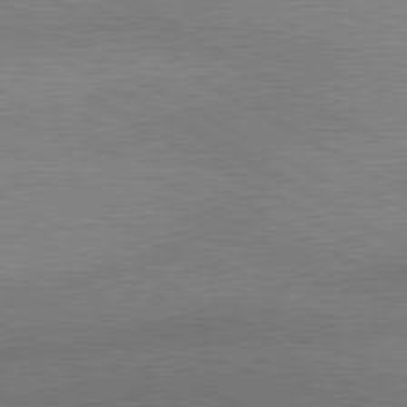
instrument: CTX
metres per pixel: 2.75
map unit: lApd
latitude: 80.8002
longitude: 130.6329
